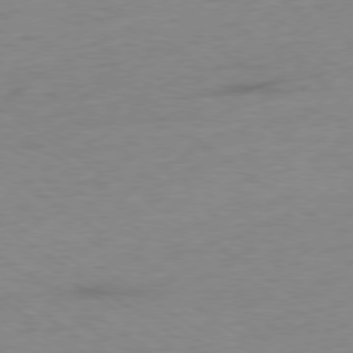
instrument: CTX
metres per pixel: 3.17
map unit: Ap
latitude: -78.6707
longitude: -59.2726
